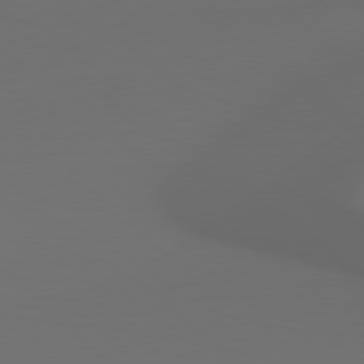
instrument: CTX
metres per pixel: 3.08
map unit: Hpe
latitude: 78.9325
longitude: -172.1010
